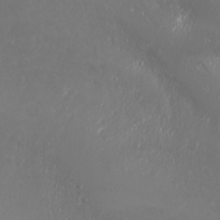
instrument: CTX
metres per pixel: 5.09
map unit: Nhu
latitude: -5.7855
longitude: -79.1403
